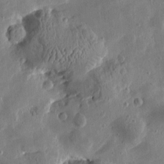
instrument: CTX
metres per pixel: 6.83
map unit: Htu
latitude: 0.5923
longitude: -177.9528
